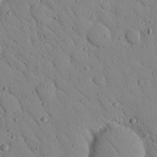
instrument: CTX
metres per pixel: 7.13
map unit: Nhu
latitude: 22.9325
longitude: -76.4412
